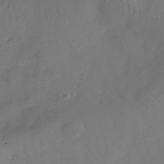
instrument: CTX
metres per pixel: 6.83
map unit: Nhe
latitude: -37.1998
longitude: -86.9514
